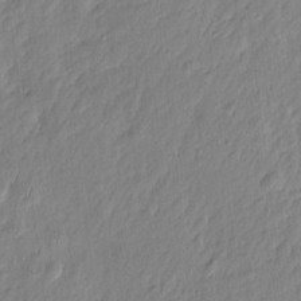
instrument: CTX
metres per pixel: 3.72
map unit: Htu
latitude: -6.2550
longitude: 174.7841
